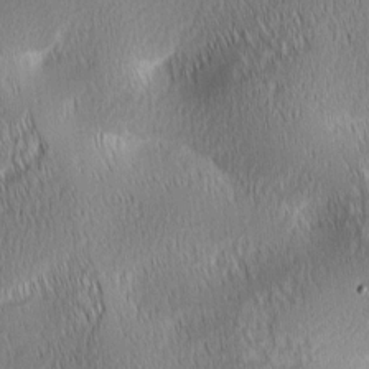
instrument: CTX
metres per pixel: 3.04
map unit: lAa
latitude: 0.8569
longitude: -116.4790
